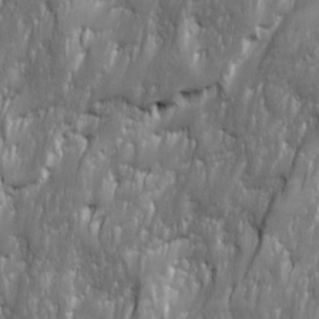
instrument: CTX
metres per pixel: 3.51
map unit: Ave
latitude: 16.0633
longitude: -134.9891
